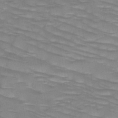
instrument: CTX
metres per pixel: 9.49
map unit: HNb
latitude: -49.5588
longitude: -50.1955
